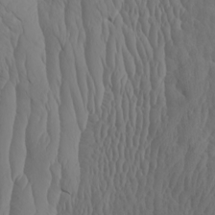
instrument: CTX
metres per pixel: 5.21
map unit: Htu
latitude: -7.4832
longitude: -67.0836
